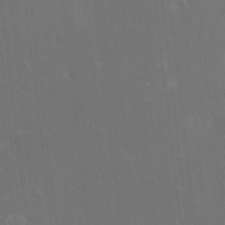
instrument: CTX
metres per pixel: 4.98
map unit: HNhu
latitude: 6.4223
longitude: 4.1228
